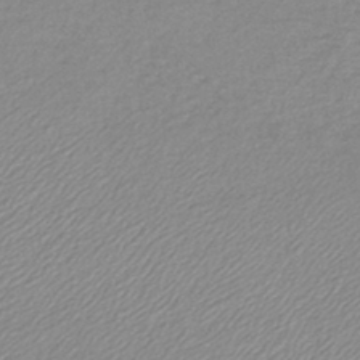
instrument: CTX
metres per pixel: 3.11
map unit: lHb
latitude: -41.0486
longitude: 72.8030
